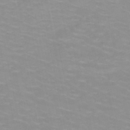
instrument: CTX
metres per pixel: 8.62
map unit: HNb
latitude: -48.0283
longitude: -46.8758
